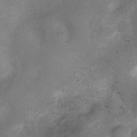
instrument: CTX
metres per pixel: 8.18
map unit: Ht
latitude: 4.2145
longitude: -28.6301
